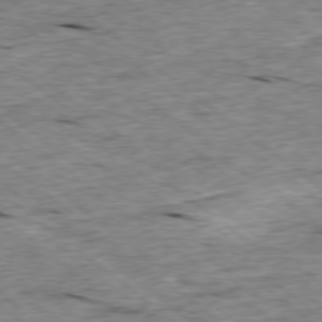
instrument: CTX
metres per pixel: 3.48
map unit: Ap
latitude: -78.8219
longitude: -88.4412
